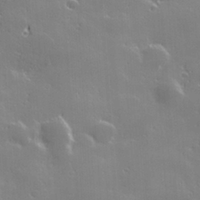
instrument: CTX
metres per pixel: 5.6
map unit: Hve
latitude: 28.1578
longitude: 144.5574
